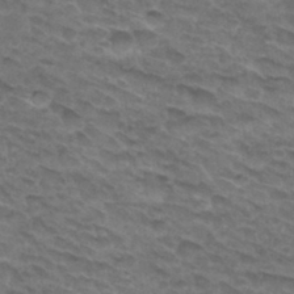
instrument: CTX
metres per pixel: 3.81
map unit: Hto
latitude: 32.1578
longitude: -47.5560
